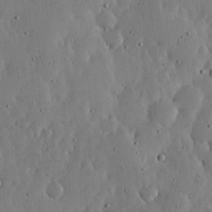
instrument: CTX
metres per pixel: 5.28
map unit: lHvf
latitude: 19.4804
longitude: -114.6490
